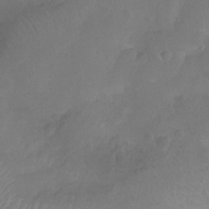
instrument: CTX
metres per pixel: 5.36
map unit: Nhu
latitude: -15.8990
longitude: -25.9528
